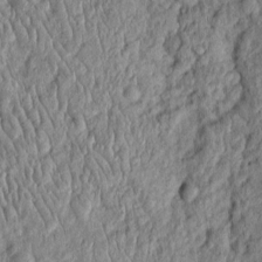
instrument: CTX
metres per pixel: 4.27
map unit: Htu
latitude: -5.9745
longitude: 156.3684
